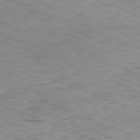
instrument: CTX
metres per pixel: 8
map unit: Ap
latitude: -81.8800
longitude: -69.8772
